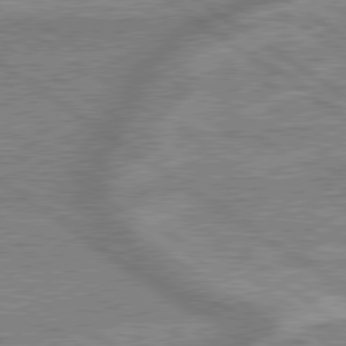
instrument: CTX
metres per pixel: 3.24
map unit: lApd
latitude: 79.5938
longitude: -169.5938
